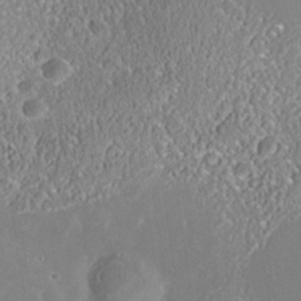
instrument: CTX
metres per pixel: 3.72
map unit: Nhe
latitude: -37.4643
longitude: -113.2159
